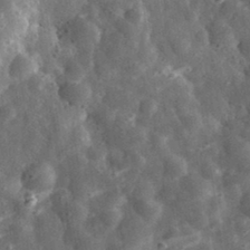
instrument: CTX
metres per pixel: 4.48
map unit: eHh
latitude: 33.8394
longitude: -79.3482
